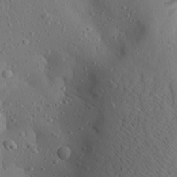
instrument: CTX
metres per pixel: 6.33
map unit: Aa
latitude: 23.6127
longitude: -145.0269
